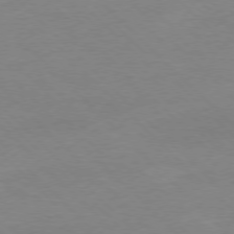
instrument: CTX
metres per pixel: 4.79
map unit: Ap
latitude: -77.7856
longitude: -87.1970
